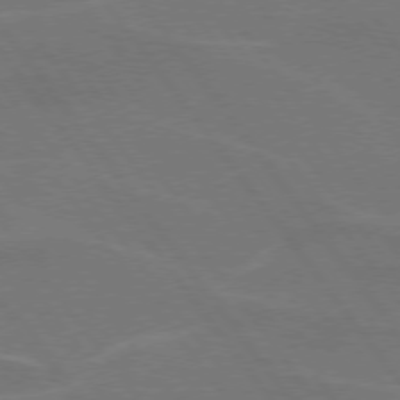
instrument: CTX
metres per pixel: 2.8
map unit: lApd
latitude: 74.8569
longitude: -57.4237
